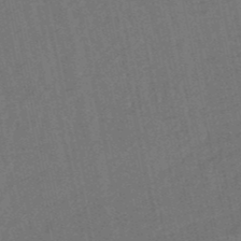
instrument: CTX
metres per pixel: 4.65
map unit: lHb
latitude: -50.4251
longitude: 80.4062
